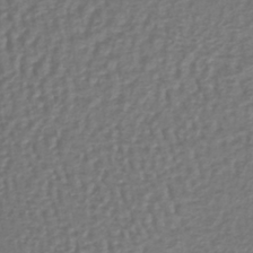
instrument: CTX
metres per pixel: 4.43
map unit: lHb
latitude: -38.2740
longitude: 63.8611
